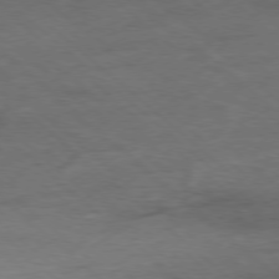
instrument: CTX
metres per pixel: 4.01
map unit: Hpe
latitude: -78.7085
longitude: -23.0647
